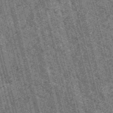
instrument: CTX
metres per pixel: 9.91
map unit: HNb
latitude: -55.8611
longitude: -43.3293
